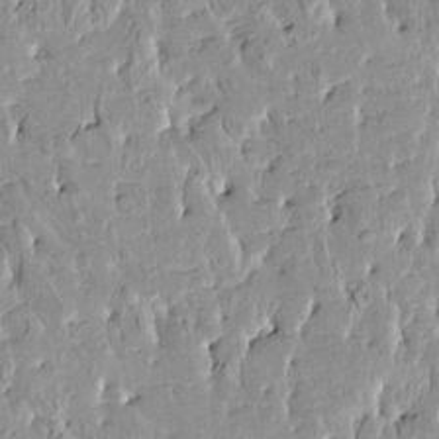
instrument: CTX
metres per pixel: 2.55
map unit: HNhu
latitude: 5.9528
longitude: -0.2144
